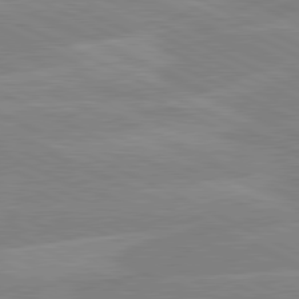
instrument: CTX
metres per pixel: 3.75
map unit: lApd
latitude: 81.1592
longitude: -128.0633
